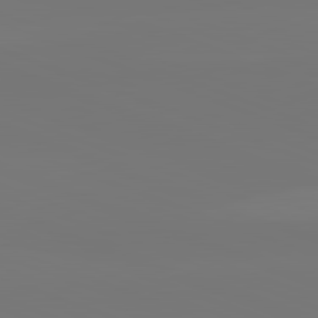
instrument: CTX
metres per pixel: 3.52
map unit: lApd
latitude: 82.1766
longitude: 145.9178
